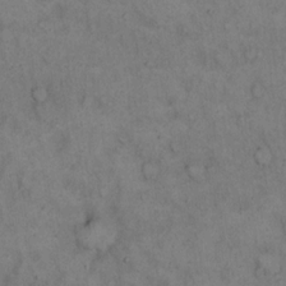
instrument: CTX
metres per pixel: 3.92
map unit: Hto
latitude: 15.6316
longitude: -61.7638
